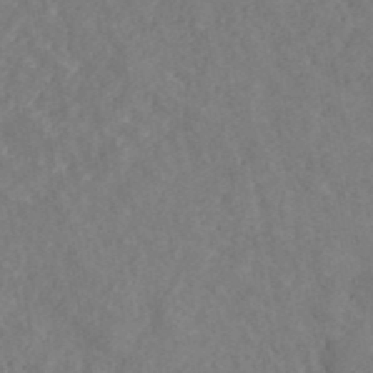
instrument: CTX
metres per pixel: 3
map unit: ANa
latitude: 41.8772
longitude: 29.8045
